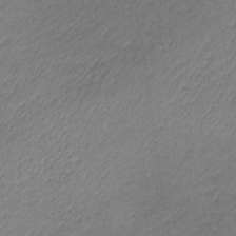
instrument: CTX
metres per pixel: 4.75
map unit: lHb
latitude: -37.1053
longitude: 69.4076
